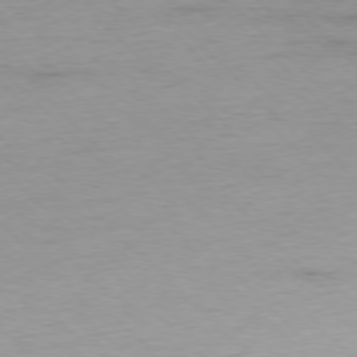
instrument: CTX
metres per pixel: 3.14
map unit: Ap
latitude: -77.5588
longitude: -82.7624
